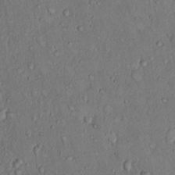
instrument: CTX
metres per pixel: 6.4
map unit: Hto
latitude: 9.7828
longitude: -59.9528
